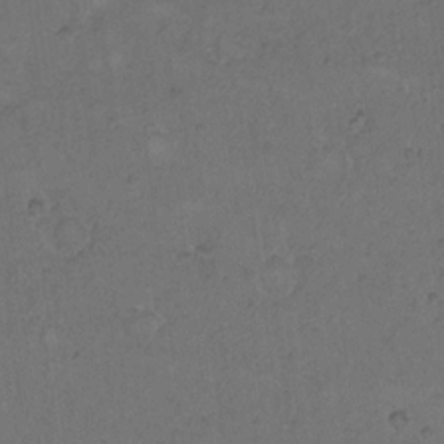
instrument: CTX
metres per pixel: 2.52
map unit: Hto
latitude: 9.1403
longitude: -60.3278
